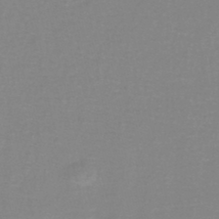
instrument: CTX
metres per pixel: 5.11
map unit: lHb
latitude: -44.0850
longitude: 55.6722
